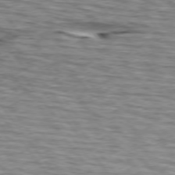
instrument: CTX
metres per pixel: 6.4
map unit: lApd
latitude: 74.6868
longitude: -72.4412
